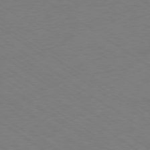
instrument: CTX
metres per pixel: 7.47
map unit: Ap
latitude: -79.4643
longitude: -52.9325
